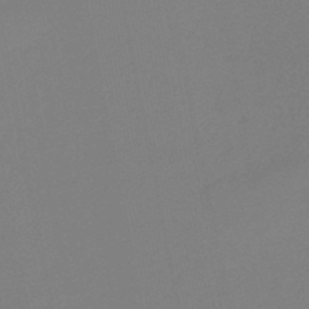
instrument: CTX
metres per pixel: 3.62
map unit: HNb
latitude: -46.4251
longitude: 56.7652
